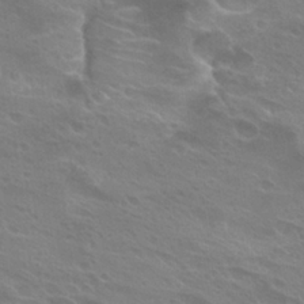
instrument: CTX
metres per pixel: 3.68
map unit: Hto
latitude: 25.4048
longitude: -38.4979
